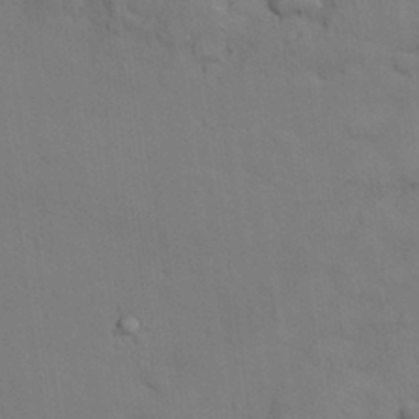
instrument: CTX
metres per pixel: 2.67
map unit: Nhu
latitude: 28.7246
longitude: -69.6127
